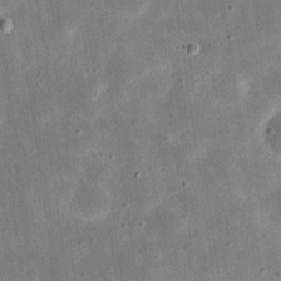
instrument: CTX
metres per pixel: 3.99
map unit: eHh
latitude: 21.7072
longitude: -67.8961
